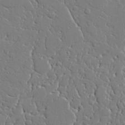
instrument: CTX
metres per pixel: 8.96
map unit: lAvf
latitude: 28.6679
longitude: -108.2333
